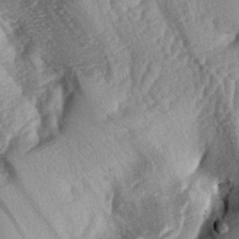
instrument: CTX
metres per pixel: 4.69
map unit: lAa
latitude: -4.3873
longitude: -127.2726
